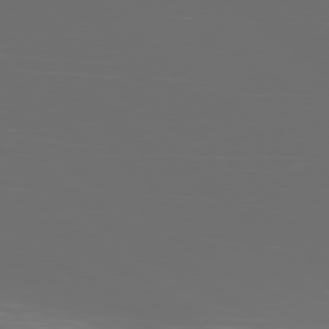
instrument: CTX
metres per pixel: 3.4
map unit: Ap
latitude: -78.2928
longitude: -75.8583
